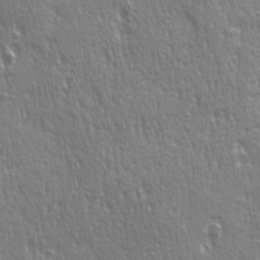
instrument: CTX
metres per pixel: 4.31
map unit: Ave
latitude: 21.5560
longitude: -135.5560
